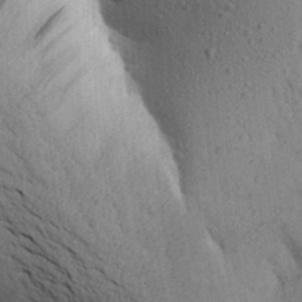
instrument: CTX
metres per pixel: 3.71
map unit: Aa
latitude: 25.6882
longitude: -148.5546
